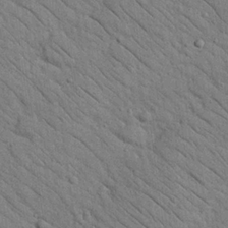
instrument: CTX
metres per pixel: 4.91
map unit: Nhu
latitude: 23.9906
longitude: -74.1200
